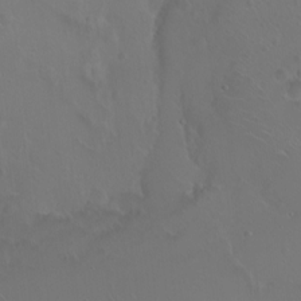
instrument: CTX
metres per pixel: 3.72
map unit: eHh
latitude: 1.1403
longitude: -54.5923
